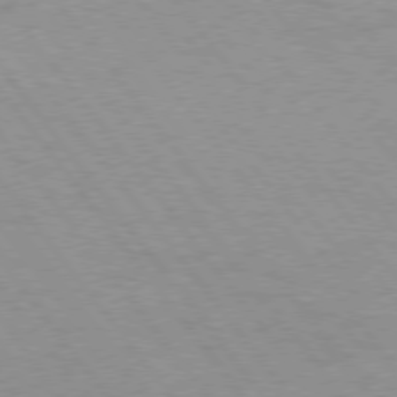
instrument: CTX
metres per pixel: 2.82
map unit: Hpe
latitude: 75.5182
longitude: -143.2348
